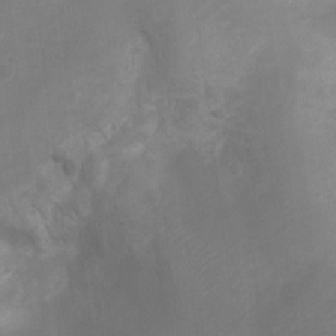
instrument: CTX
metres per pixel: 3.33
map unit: Ht
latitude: -2.9541
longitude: -28.6490
